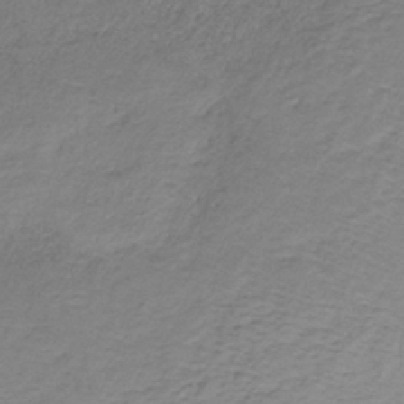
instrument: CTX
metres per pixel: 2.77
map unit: HNb
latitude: -33.3321
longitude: 56.3306
